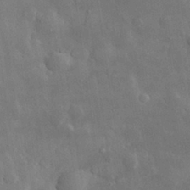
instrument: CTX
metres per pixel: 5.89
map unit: eHh
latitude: 29.0647
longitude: -79.0648
